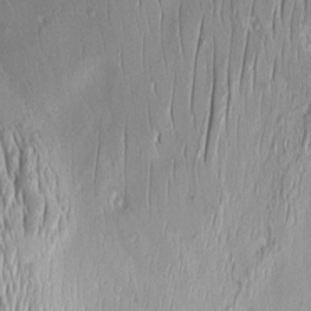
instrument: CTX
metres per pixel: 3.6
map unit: Aa
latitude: 8.2901
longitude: -131.6694
